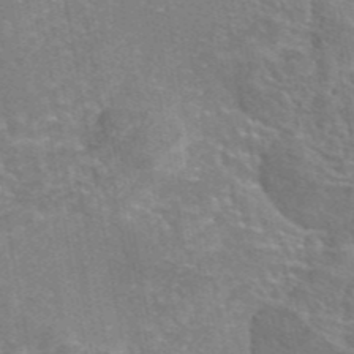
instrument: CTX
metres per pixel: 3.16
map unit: eAb
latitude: 45.8205
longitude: 105.9745
